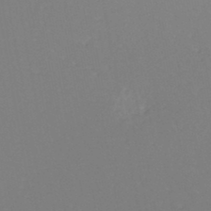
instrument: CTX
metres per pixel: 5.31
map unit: eHh
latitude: -45.6533
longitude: -29.0836
